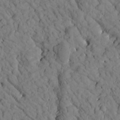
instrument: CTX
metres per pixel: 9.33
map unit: Htu
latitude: -1.9556
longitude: 173.9178
